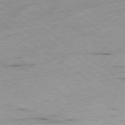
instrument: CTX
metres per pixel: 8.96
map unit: Hpe
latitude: -78.9163
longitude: -21.4427
